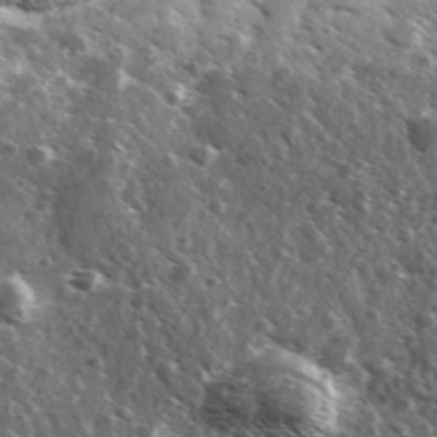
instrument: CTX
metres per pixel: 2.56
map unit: Ave
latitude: 37.4805
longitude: -108.3467
